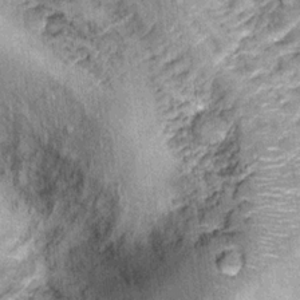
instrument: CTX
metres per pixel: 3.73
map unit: Hto
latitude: 14.2901
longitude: -35.8016
